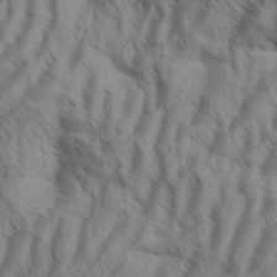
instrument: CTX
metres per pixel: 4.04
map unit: Aa
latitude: 34.0255
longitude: -138.8002
